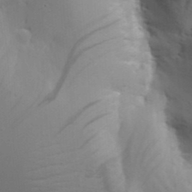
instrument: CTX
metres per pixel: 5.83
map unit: Aa
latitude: 19.1025
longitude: -125.9150
